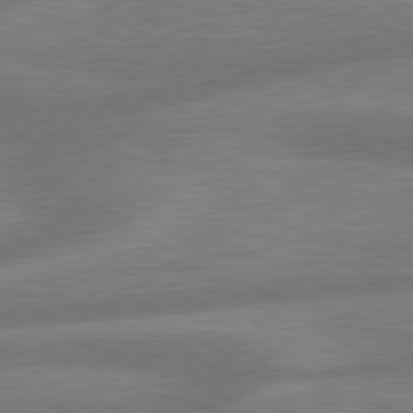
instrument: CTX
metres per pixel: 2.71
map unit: lApd
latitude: 79.7828
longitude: -164.3278
